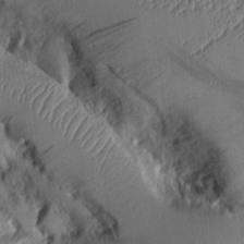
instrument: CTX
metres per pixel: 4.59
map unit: Aa
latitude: 9.1214
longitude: -128.0822
